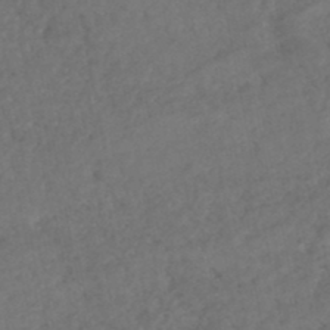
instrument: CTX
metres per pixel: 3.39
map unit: HNhu
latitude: -47.7477
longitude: 97.1242
